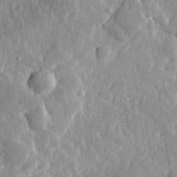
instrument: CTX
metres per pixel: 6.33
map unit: eHh
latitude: 32.1011
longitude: -79.6505
